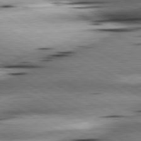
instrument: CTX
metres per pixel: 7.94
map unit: lApd
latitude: 80.7624
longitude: -161.7072
